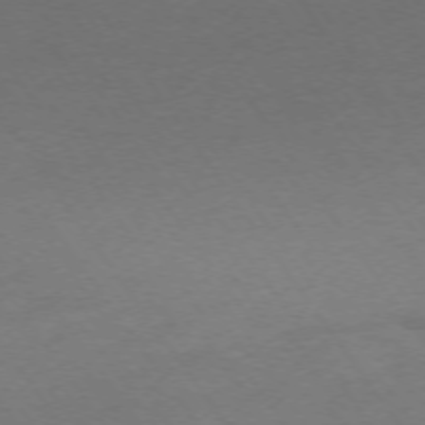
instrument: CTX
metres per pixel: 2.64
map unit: Ap
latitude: -74.7464
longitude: -73.8584
